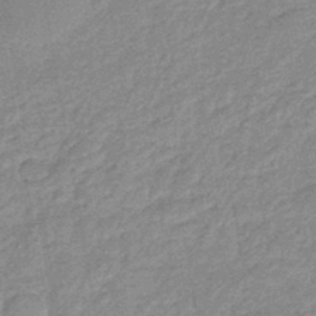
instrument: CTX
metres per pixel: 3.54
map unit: eHb
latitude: -44.5007
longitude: 86.8597
